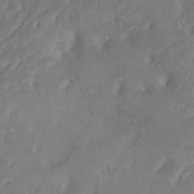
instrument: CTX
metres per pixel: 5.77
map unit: Htu
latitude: -7.3509
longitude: 145.2376
